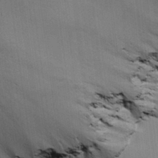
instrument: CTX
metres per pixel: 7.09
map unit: lAvf
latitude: 25.8394
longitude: -112.1011
